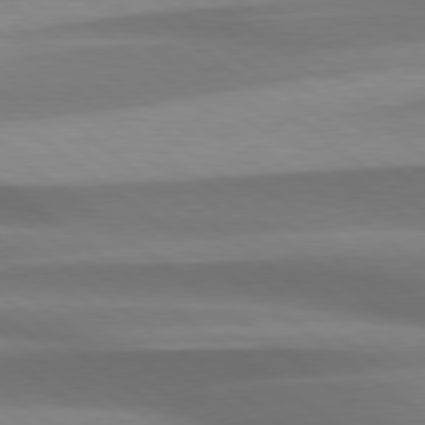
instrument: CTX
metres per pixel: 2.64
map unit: Hpe
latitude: 78.8191
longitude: -133.6316
